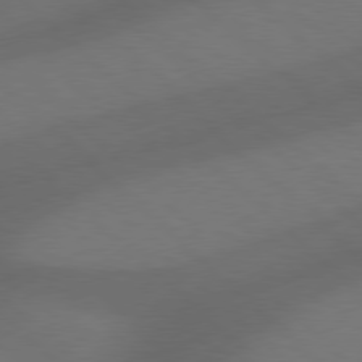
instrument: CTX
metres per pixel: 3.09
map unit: Hpe
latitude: 77.8394
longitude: -150.0633
